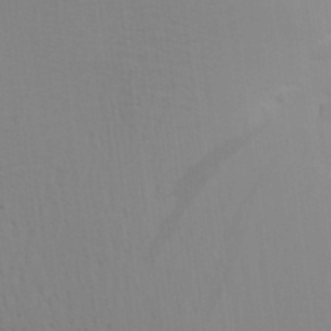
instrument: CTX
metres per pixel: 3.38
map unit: Aa
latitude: 28.7246
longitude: -139.6505
